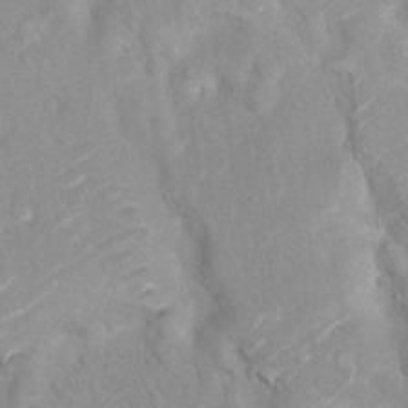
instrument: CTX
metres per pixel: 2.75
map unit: Ht
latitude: 3.7638
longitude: -27.8395
